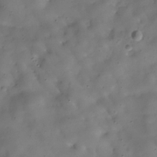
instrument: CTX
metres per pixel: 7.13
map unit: Hve
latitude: -30.5762
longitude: 94.6896
